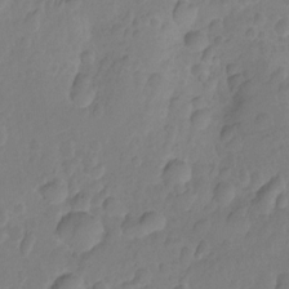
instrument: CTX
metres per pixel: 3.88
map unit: Nhu
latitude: -15.3888
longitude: -25.8205
